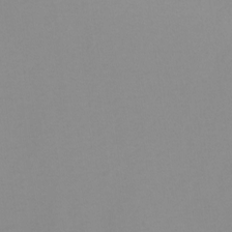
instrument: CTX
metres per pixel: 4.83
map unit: Nhu
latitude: -8.0472
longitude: -94.9325
